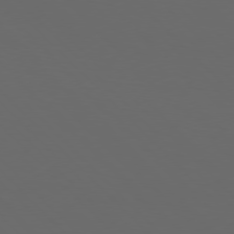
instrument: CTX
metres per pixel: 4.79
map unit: Hpe
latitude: 76.7246
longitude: -168.0822
